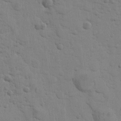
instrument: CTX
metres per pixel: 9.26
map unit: Htu
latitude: 2.0255
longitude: -178.4034
